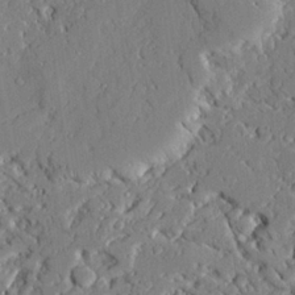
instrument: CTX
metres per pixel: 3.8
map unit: Ave
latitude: 22.8947
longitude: -129.0647
